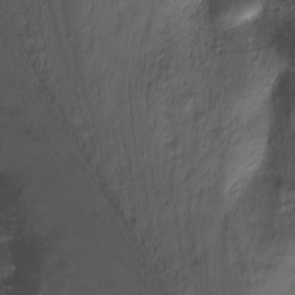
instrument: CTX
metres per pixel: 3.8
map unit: Nhu
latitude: -13.0864
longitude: -42.0255
